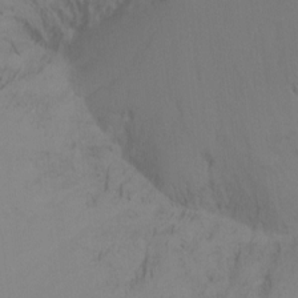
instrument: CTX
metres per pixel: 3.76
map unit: Ht
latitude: -16.4251
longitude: -48.1389
